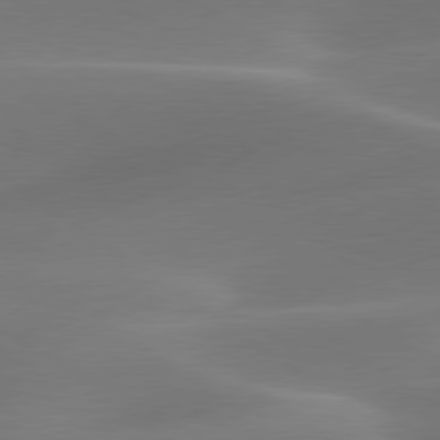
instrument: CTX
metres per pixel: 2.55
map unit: lApd
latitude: 79.7828
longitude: -91.6127
